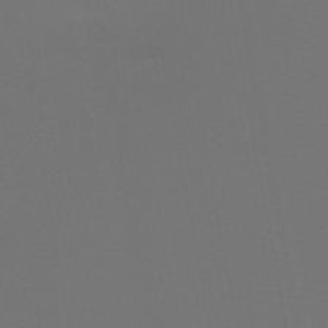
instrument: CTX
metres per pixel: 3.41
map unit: HNb
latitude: -47.9178
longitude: -42.9892
